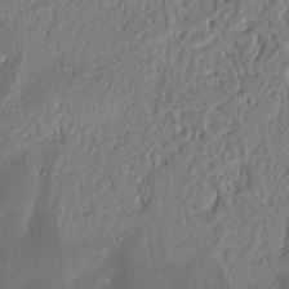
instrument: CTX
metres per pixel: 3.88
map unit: Ht
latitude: 12.3845
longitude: -75.2159
